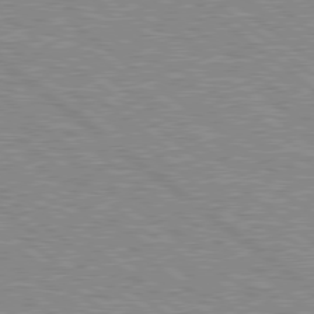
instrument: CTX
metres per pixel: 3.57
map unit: Hpe
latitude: 78.7624
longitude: -156.6112
